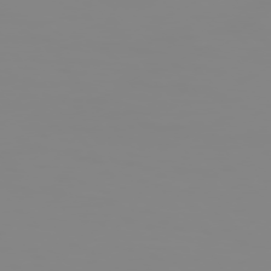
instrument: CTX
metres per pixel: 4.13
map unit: Hpe
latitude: 74.3467
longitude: -127.2726
